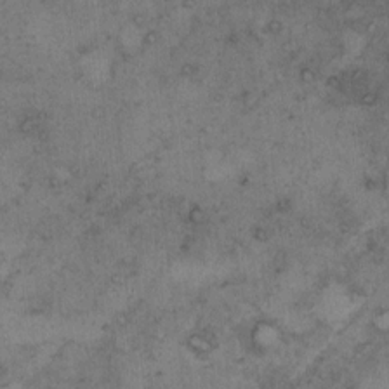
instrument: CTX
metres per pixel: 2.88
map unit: Hto
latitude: 8.4601
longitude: -58.9892
